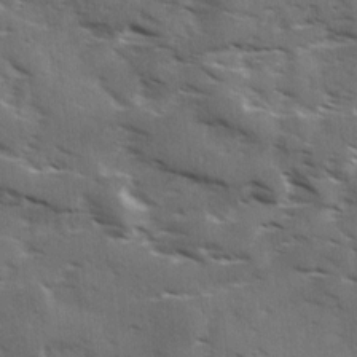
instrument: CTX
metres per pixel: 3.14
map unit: Ave
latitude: 18.1766
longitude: -130.8947
